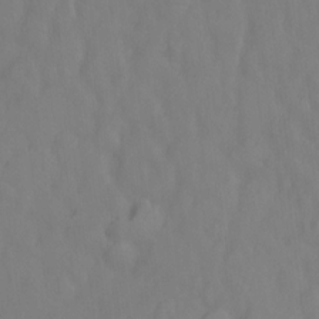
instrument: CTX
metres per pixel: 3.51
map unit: Ht
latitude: -2.5762
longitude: -33.7450
